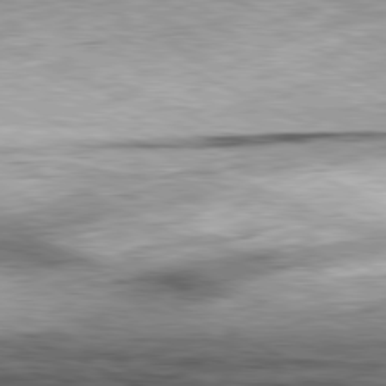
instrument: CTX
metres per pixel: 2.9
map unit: Hpe
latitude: -81.4644
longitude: 10.0850
